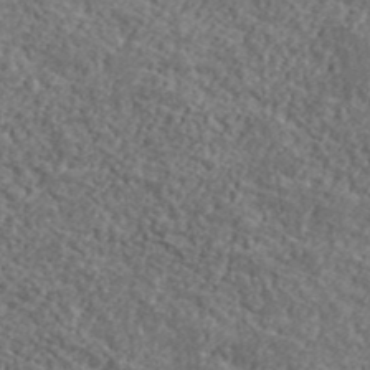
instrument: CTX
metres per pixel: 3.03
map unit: lHvf
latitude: 40.6490
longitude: -87.3293
